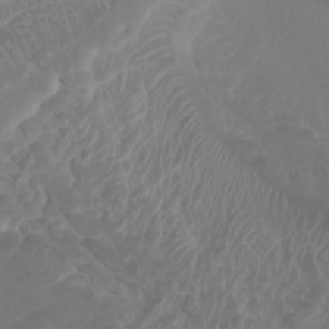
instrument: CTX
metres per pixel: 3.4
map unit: Htu
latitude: 3.4426
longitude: -20.0255
